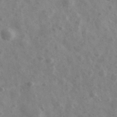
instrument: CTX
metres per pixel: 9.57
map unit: Ave
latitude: 38.9514
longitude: -106.9892
